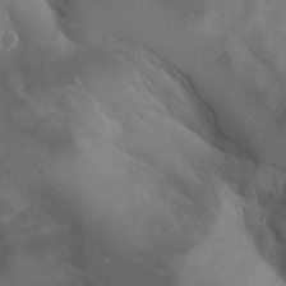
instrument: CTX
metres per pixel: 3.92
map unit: Aa
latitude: -7.4832
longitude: -78.1578
